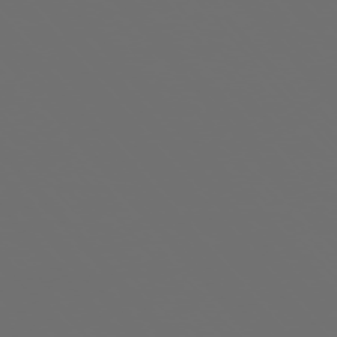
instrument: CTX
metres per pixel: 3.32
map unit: Ap
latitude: -76.0094
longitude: -63.8962
